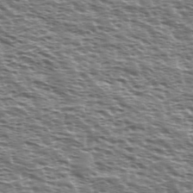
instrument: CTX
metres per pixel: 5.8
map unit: Ave
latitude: 37.9528
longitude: -112.5735
